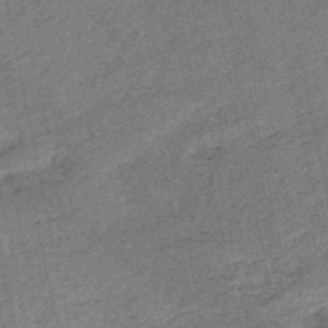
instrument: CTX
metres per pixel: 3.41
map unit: HNb
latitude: -52.9541
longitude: -49.0081
